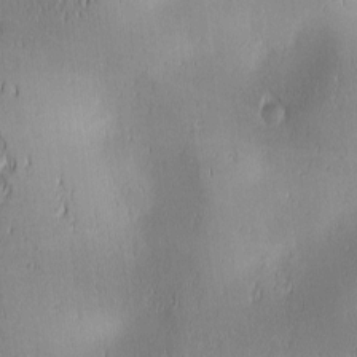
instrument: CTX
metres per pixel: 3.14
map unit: lAa
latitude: 1.4426
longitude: -117.1592
